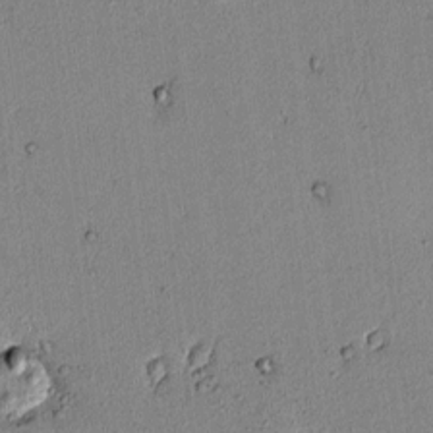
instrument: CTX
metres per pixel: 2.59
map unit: lAvf
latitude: 6.8380
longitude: 168.5762
